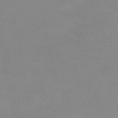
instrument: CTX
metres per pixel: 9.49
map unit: HNb
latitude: -52.9352
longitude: -45.4426
